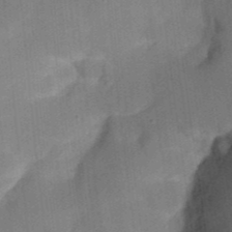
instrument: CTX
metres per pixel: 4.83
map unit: Nhu
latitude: 23.8772
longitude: -73.0459
